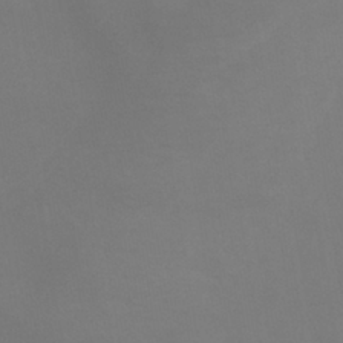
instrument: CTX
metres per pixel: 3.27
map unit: lHb
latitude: -38.7652
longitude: 74.5007
